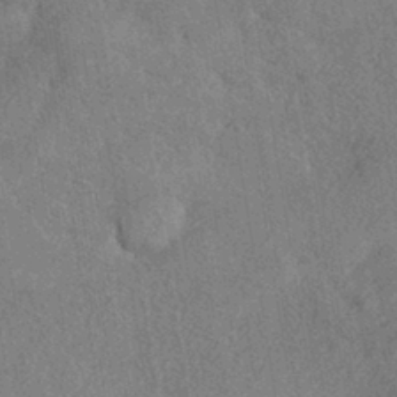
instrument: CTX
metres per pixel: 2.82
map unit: eHh
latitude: -40.9164
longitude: 120.5384
